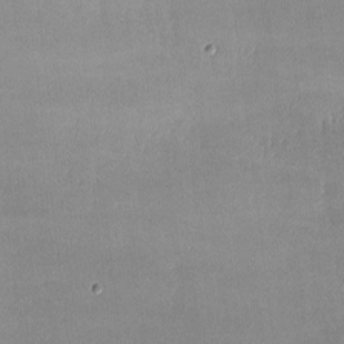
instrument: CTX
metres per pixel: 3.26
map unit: lHvf
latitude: -8.8030
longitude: -101.2537
